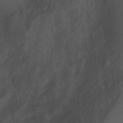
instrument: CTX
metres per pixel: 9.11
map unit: Ht
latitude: 0.5357
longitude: -36.8947
